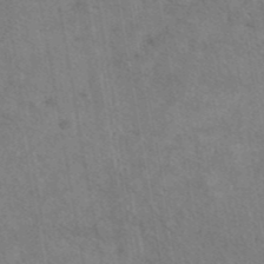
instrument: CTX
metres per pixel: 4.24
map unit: eAb
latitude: 42.8758
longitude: 109.6155
